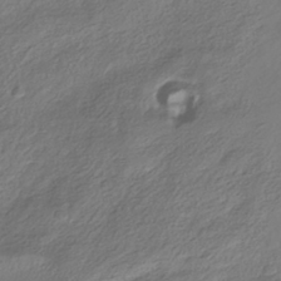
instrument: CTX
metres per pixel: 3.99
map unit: HNhu
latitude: -40.5385
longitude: 100.3495
